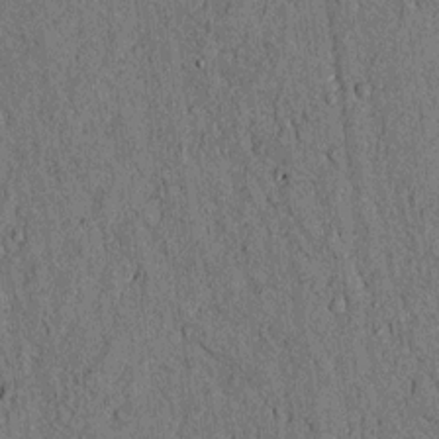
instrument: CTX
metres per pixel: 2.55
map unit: lAvf
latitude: 4.4412
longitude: 169.5210
